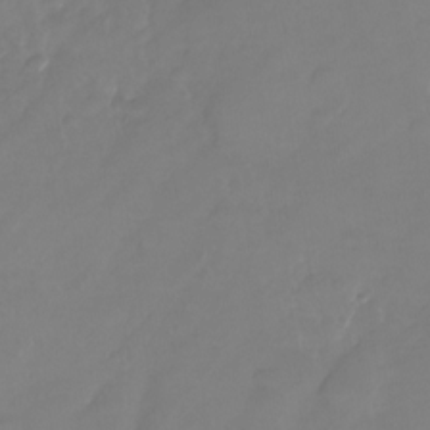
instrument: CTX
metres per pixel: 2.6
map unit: Nhu
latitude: -26.9919
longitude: -71.9717
